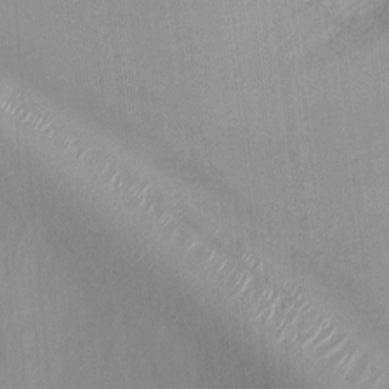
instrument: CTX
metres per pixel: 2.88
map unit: Ht
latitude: -6.6896
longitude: -26.1578
